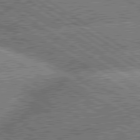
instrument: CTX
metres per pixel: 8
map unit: lApd
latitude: 80.1767
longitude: -151.4237
